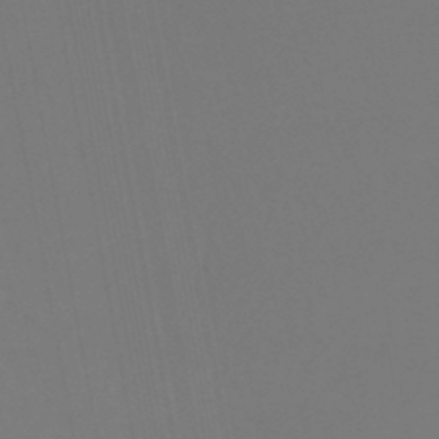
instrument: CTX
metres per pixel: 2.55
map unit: lHb
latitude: -46.8030
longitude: 74.1984
